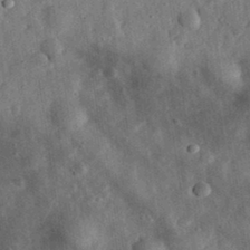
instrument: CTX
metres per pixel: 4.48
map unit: eHh
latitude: 32.8380
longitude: -76.6490
